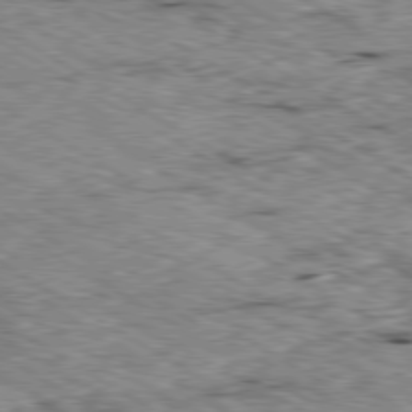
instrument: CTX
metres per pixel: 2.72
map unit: Ap
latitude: -80.2929
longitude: -49.1592
